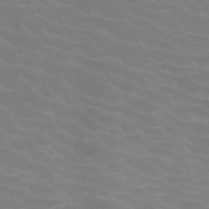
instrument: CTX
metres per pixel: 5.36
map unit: HNb
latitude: -46.9541
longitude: -47.1404
